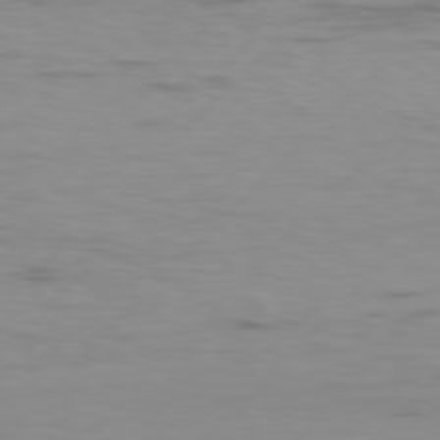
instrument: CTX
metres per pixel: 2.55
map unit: Hpe
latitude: 77.6505
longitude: -123.2348
